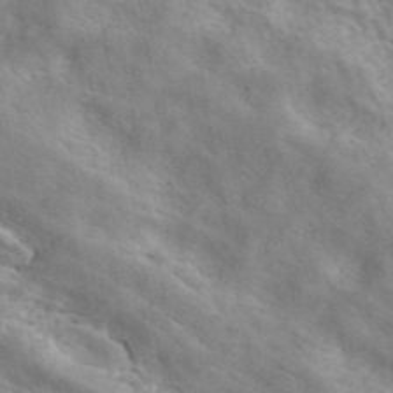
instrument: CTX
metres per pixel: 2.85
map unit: ANa
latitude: 42.0444
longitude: 49.8423
